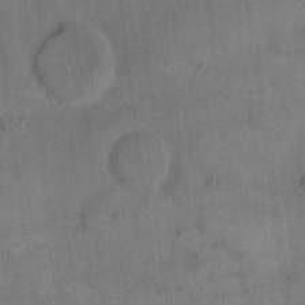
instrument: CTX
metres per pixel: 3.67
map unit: eHh
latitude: 14.8002
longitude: -66.9513
